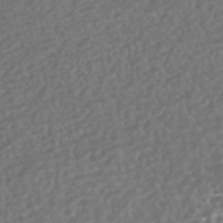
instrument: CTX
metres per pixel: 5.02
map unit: HNhu
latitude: -42.6140
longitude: 106.6897
